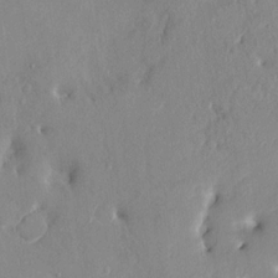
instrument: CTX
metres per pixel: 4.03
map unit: HNhu
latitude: 6.7435
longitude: -2.7057
